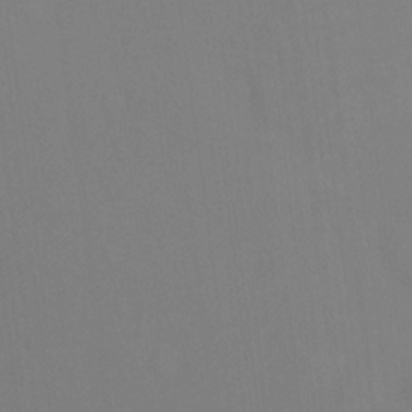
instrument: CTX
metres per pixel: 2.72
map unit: Ht
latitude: -13.9367
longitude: -58.5168
